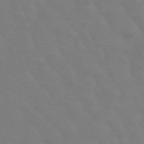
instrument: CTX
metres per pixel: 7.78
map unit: HNb
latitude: -49.6911
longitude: -53.0270
